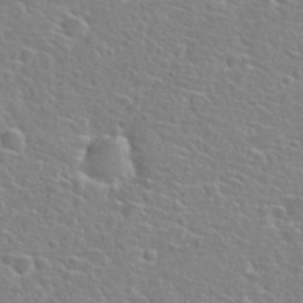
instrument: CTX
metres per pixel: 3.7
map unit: Hto
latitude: 25.6316
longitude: -48.1389
